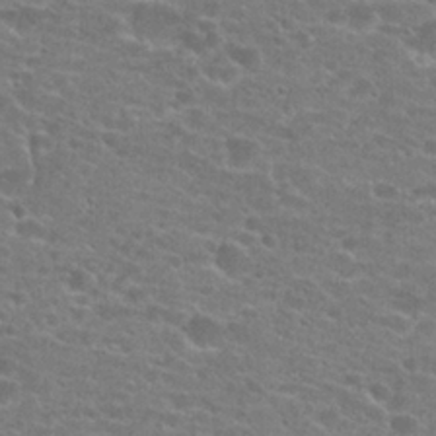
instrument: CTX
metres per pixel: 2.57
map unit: Hto
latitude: 22.5735
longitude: -43.6694
